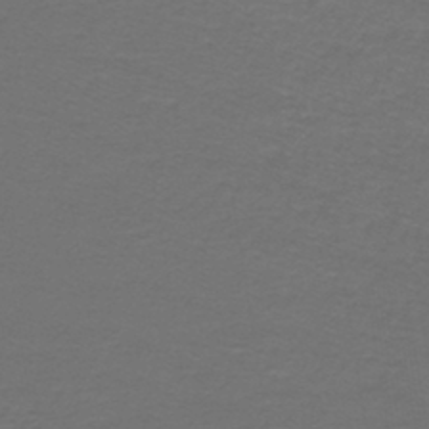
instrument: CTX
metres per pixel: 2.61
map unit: lHb
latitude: -43.8800
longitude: 56.5007
